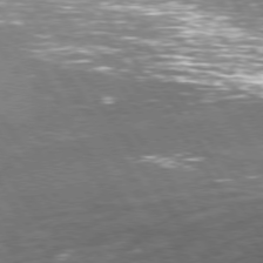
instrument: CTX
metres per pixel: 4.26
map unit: Hpe
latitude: 74.2900
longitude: -142.2712
